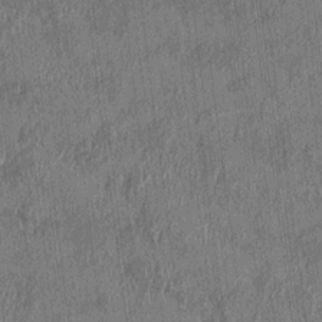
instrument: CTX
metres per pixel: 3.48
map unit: HNhu
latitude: 0.7624
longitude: -6.1767
